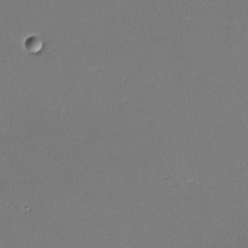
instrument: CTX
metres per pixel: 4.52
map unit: lHvf
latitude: -11.0675
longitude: -103.8772
